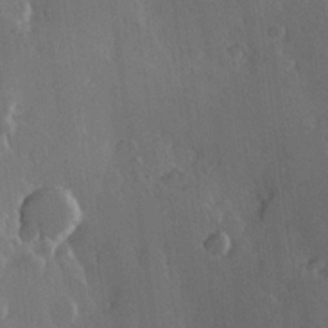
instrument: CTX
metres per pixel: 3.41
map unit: Hve
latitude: 23.0458
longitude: 147.4454
